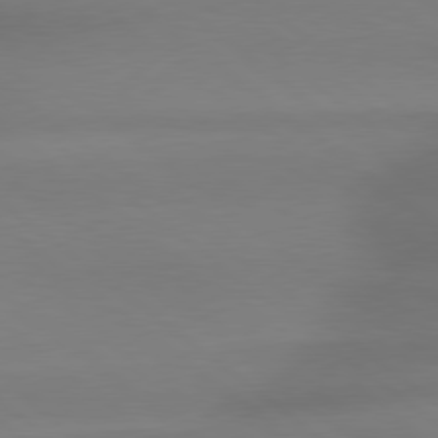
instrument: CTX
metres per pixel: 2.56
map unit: Hpe
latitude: 79.0648
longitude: -133.2348
